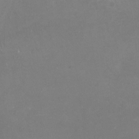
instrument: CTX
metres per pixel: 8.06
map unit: Nhu
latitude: -22.6708
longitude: -57.5749
